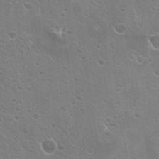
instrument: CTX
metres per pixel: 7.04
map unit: Hto
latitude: 23.2348
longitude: -42.1389
